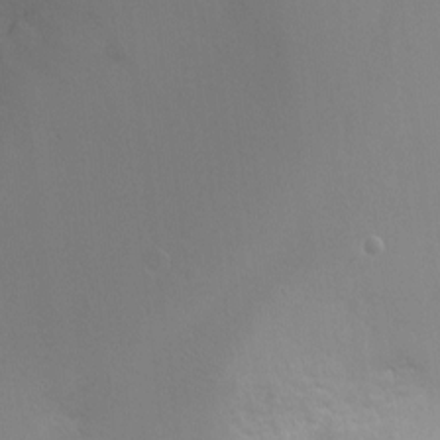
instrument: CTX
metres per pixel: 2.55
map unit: Ht
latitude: -2.9352
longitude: -25.5938
